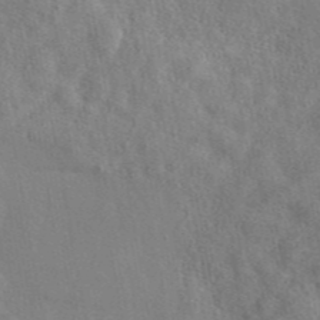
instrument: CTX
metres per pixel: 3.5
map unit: eAb
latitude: 45.3292
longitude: 113.2187
